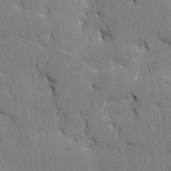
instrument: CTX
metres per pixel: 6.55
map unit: Htu
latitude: -7.7477
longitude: 176.1606
